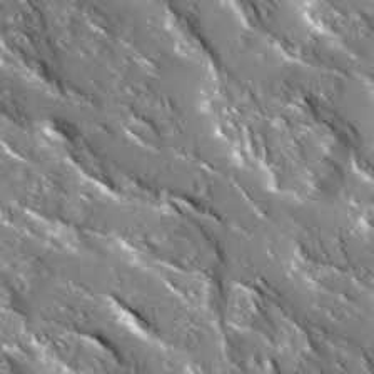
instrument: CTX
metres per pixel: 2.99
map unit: Ave
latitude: 16.2900
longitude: -130.9514
